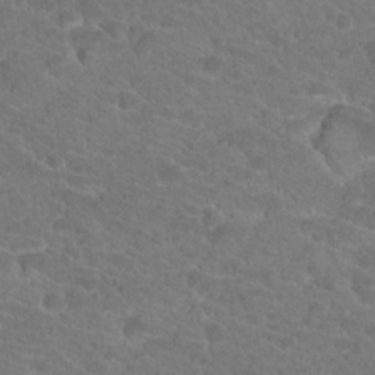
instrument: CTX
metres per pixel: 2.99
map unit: Hto
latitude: 18.6490
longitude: -34.6490
